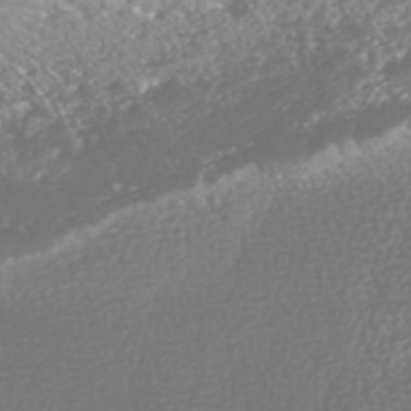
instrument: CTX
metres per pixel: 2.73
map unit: HNhu
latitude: -47.1998
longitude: 97.4644
